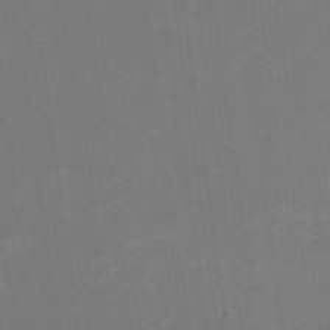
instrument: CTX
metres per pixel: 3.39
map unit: HNhu
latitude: -0.6708
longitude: -1.2159
